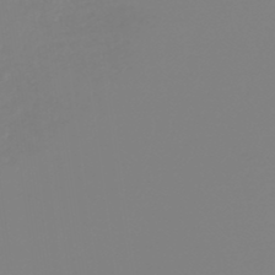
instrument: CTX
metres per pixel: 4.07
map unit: lHb
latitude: -44.8408
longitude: 79.1998
